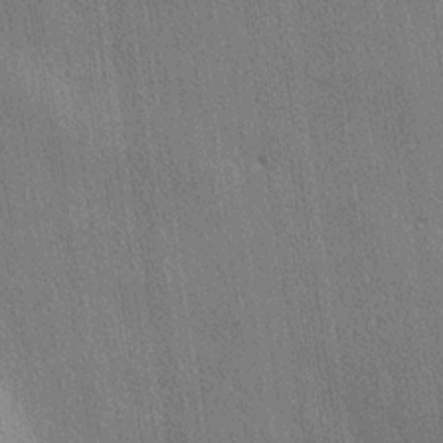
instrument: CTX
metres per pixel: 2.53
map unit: lHvf
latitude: 20.2523
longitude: 141.7100
